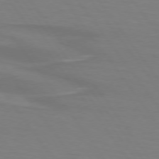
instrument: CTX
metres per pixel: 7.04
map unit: lApd
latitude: 74.4223
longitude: -79.5371
